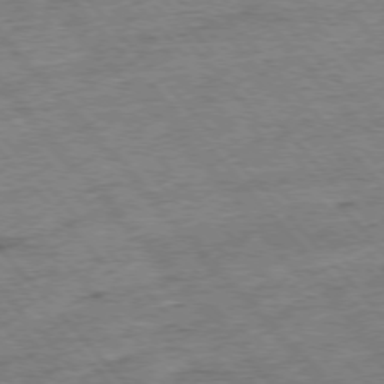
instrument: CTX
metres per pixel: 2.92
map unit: Hpe
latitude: -76.6141
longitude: -16.5735
